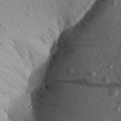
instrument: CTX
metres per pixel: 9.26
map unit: Aa
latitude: 16.4601
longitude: -146.1389
